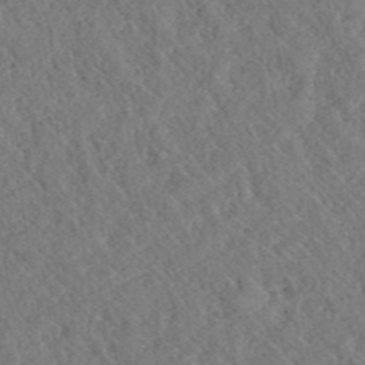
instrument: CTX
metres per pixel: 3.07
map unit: ANa
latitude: 40.7057
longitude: 18.5385
